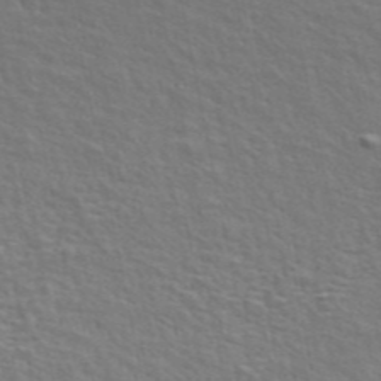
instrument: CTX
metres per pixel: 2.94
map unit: ANa
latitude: 47.7261
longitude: -76.7435
